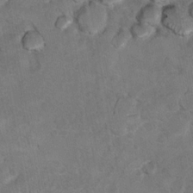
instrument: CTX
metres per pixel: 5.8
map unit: Hto
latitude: 8.6113
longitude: -35.6127
